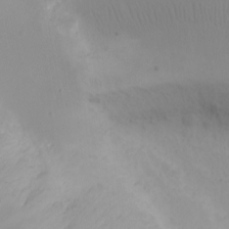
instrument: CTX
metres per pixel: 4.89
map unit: eHh
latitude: -7.7477
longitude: -70.2900
